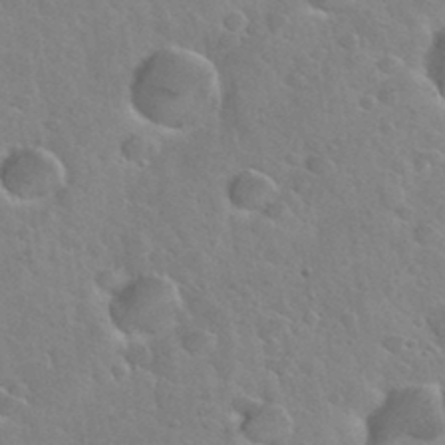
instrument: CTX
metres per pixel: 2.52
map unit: Nhu
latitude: 31.6127
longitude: -54.1767
